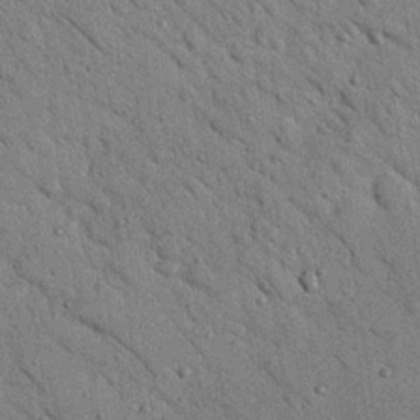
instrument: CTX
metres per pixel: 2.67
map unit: Nhu
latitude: 23.7072
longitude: -74.3845
